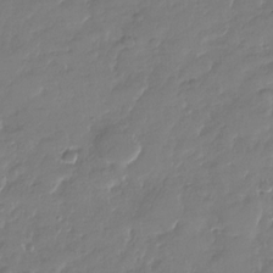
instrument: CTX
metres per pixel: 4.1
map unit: Nhu
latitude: -27.7477
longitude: -61.9906
